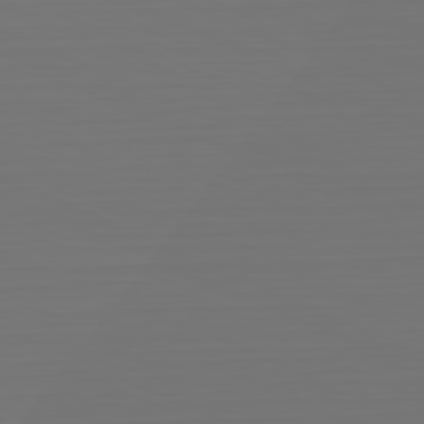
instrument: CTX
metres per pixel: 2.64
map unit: Hpe
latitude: -81.7856
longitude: 6.5384
